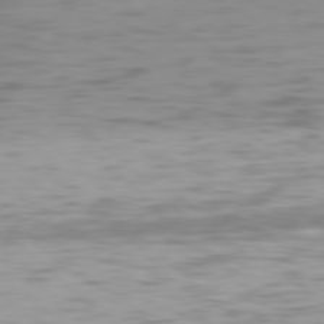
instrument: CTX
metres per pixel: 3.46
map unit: Hpe
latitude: 77.4426
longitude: -168.9703
